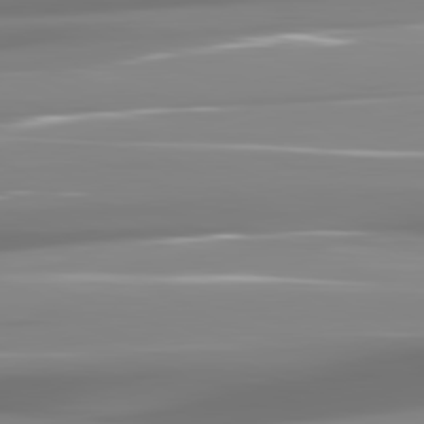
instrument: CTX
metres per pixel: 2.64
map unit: lApd
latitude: 81.6883
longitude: -137.4049
